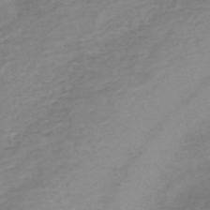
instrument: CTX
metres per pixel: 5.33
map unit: HNb
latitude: -54.5196
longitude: -43.3293
